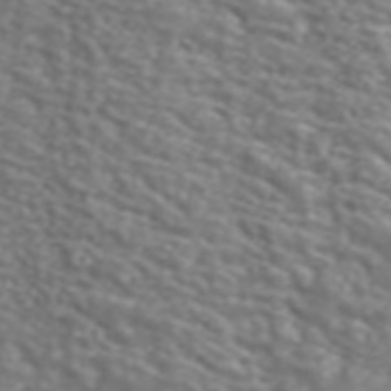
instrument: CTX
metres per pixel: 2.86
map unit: ANa
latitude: 44.1011
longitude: 28.3495
